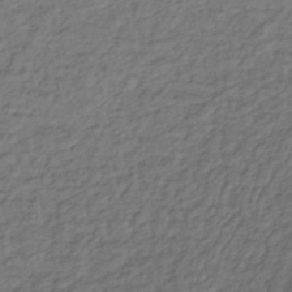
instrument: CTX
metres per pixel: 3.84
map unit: lHb
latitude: -35.6155
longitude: 69.3509
